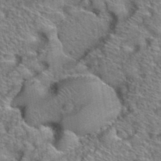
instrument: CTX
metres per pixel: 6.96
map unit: Hto
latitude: 38.8380
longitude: -44.8758
